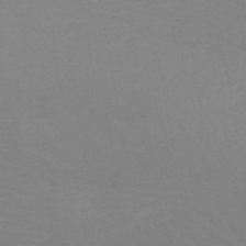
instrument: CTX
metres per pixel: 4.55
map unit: HNb
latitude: -48.6141
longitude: -46.4412
